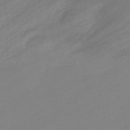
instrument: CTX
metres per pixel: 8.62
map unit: eHb
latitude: -44.7274
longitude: 85.6532
